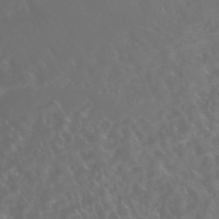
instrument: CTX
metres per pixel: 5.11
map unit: Nhe
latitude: -46.7652
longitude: 152.9541
